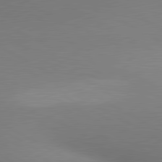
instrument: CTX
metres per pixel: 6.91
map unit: lApd
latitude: 80.9136
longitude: 135.7289
